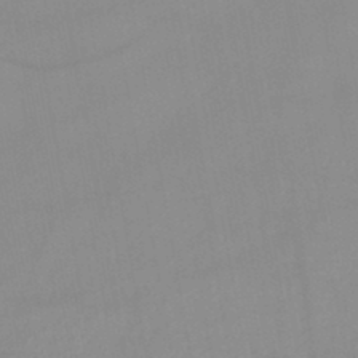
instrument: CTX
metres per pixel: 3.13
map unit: lHb
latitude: -44.8030
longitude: 67.2943
